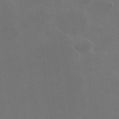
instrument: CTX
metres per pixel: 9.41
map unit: eHh
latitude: 19.6505
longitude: -66.3278
